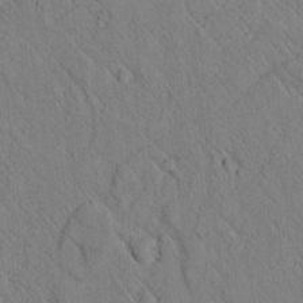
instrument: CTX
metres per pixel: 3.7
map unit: lAvf
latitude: 6.9325
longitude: 160.3873
